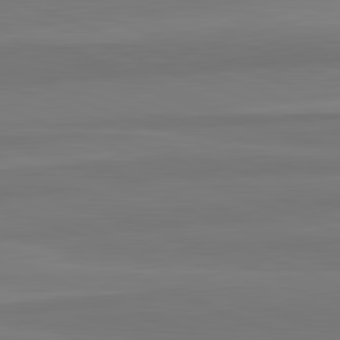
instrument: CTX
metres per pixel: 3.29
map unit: lApd
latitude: 82.4978
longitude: 177.3132
